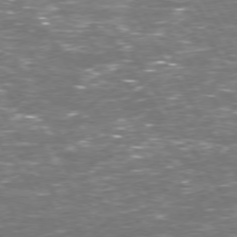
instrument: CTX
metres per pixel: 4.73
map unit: Hpe
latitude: 73.3671
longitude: -124.3278
